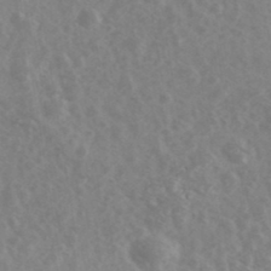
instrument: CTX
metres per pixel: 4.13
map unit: Ave
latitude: 39.4048
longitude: -106.2523
